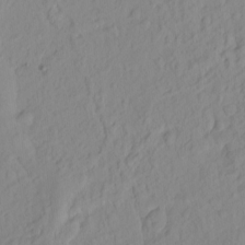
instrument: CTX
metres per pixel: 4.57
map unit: Hto
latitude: -7.0486
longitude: -47.2159
